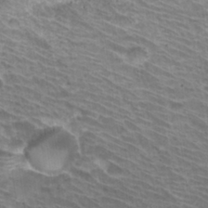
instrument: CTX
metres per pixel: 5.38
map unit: Hto
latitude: 31.4049
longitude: -41.7449
